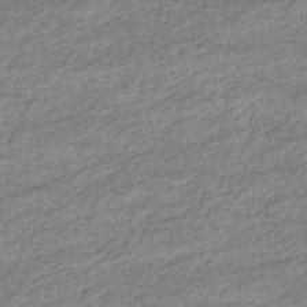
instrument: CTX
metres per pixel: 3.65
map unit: HNhu
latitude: -43.4832
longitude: 105.3887
